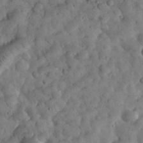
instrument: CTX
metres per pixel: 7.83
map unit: eHh
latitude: 32.9325
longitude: -69.2537
